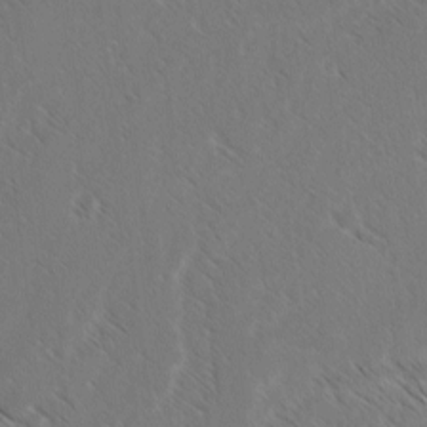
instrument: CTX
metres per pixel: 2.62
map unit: lAvf
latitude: -3.7666
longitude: -113.7827
